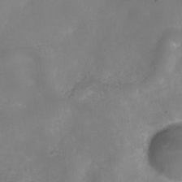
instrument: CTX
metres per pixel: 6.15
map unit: Hve
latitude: -32.0094
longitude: 93.8611
